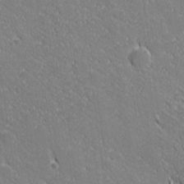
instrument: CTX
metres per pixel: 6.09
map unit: lHvf
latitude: 27.4049
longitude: 141.4076
